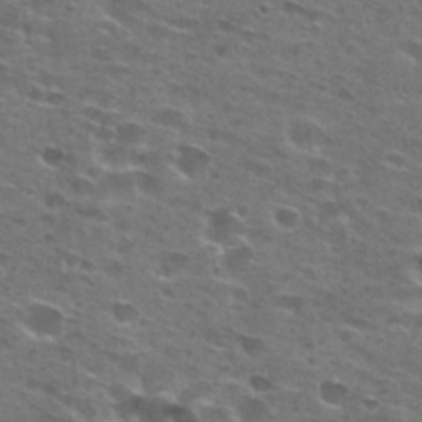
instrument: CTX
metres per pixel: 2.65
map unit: Hto
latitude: 27.9150
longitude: -47.5938
